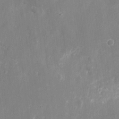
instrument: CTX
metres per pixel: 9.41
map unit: eHh
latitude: 9.4049
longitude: -70.9702
